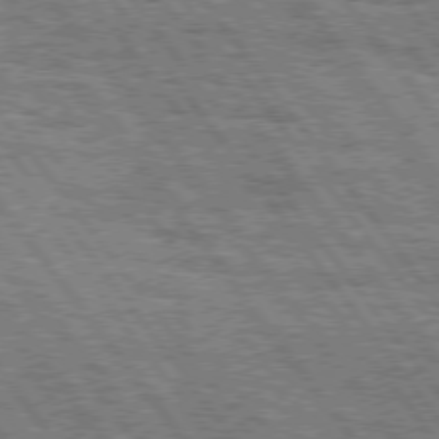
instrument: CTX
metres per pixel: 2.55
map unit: Hpe
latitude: 75.5182
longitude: -152.4601
